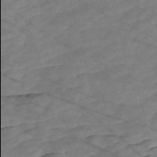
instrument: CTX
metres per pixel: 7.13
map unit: Nve
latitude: -58.5384
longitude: 54.0094
